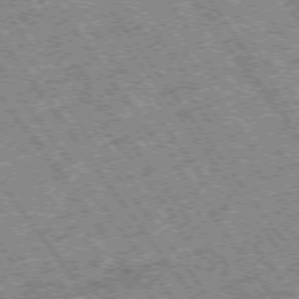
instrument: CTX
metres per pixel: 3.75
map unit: Hpe
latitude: -75.3321
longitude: -21.4805
